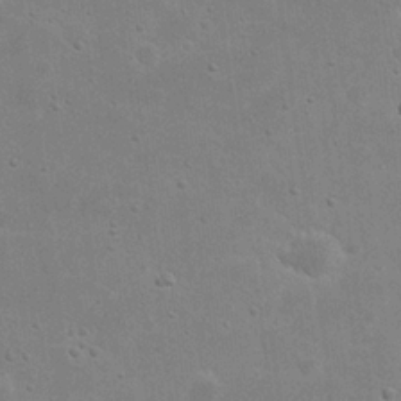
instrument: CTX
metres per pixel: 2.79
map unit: eHh
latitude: 21.2537
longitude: -68.5735
